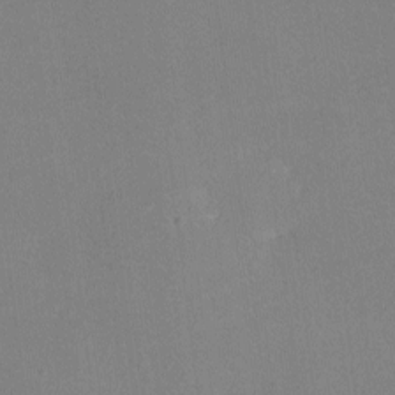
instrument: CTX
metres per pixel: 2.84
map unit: lHvf
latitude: -10.5196
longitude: -100.4979
